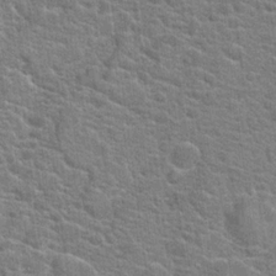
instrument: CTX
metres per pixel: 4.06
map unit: Hto
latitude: 20.2712
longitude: -44.3467
